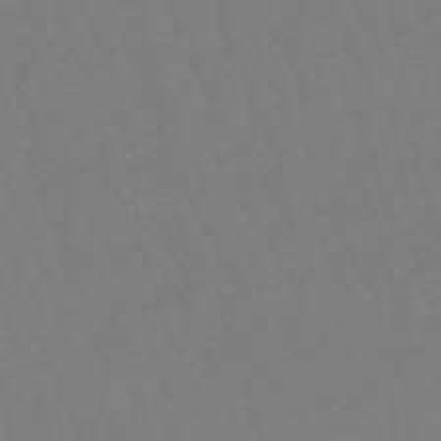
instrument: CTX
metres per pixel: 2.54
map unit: eHb
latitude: -48.8597
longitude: 85.6343
